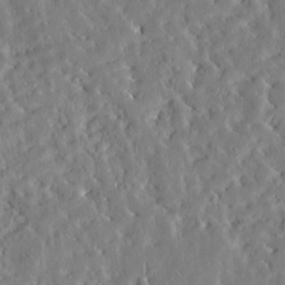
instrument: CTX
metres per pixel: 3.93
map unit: Htu
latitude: -4.0850
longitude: 174.0849
